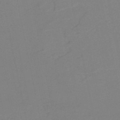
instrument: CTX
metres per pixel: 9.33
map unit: HNb
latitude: -52.0283
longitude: -52.2712
